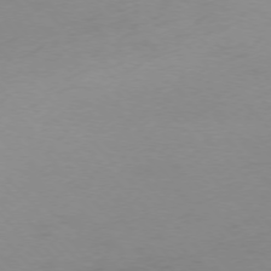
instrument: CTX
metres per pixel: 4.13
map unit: Ap
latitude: -76.5952
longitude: -71.1970
